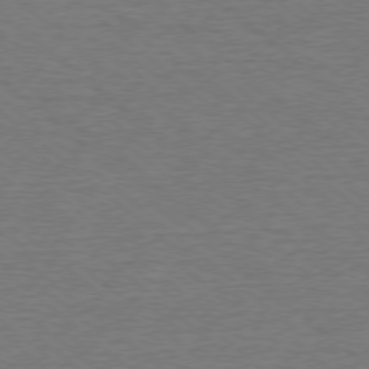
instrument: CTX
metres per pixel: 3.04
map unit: Ap
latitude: -78.4440
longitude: -82.8757
